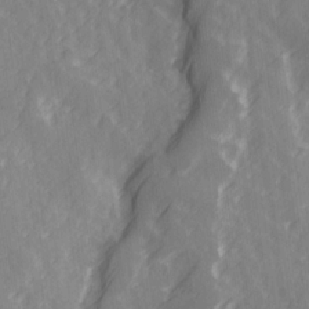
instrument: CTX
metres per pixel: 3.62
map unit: Ave
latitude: 19.6694
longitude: -131.8395
